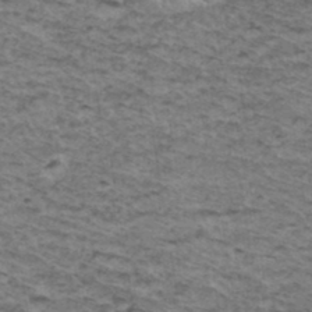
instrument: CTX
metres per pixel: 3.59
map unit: Hto
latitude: 37.1214
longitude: -46.7624
